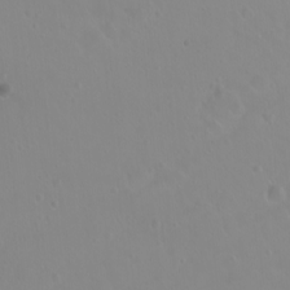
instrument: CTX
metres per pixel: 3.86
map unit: eHh
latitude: 1.4993
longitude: -54.9514
